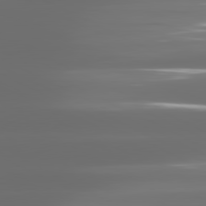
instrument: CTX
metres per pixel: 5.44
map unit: lApd
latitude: 81.2726
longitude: -136.2334
